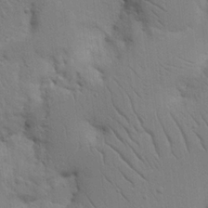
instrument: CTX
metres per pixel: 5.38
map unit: Nhu
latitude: 16.0633
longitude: -75.0458
